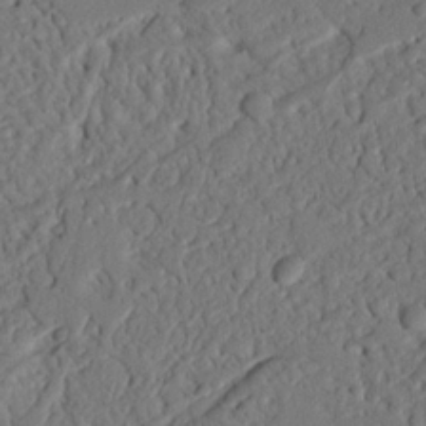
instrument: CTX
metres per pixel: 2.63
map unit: Nhu
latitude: 20.6869
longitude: -77.9717
